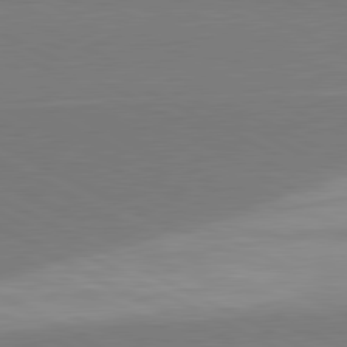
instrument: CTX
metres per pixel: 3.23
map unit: lApd
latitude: 81.1403
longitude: 157.8044
